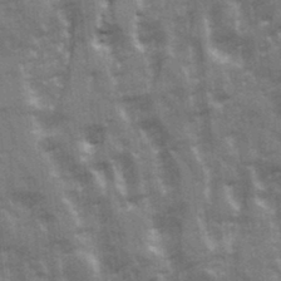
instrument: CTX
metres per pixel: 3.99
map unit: Ave
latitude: 20.8947
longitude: -133.7072
